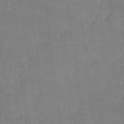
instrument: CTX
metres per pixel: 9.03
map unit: lHvf
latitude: -9.2187
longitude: -101.4238
